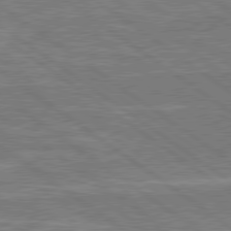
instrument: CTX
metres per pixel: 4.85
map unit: lApd
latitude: 79.3293
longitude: 173.5966
